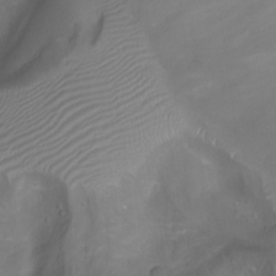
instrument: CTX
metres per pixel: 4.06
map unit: Nhu
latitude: -9.8422
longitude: -69.7260
